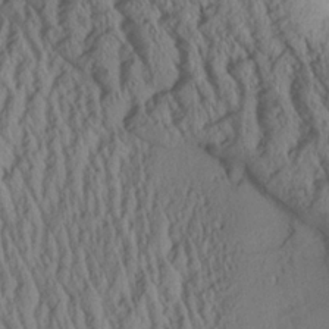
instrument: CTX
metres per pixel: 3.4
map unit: Aa
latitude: 26.3467
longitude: -133.8772
